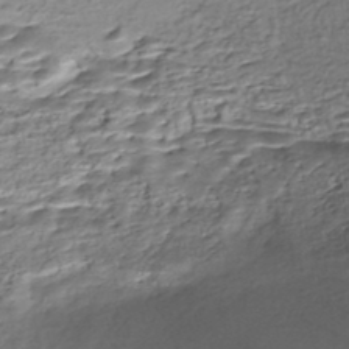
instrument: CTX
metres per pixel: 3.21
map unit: Nhe
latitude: -47.8800
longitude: -172.5356
